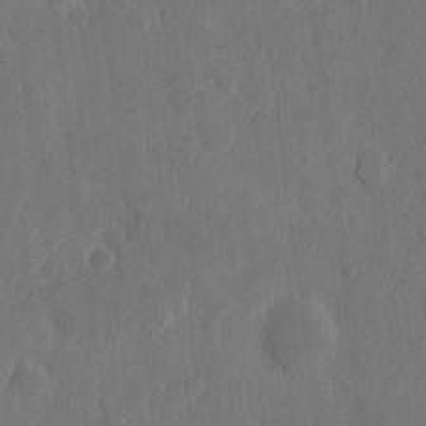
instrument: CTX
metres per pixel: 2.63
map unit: eHh
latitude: 6.9892
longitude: -73.0270
